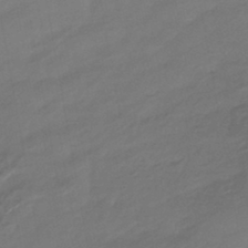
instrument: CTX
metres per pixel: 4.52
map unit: HNhu
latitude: -44.4440
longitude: 93.8611
